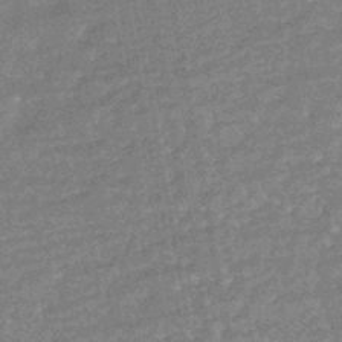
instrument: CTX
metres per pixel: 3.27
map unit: HNhu
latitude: -43.4265
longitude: 99.3321
